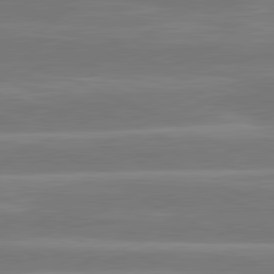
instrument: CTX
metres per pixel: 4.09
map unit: lApd
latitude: 81.4804
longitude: -135.8772
